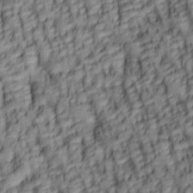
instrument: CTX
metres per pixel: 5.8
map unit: lAa
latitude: 6.2334
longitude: -116.0444
